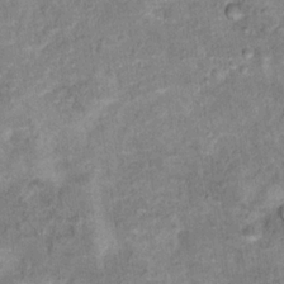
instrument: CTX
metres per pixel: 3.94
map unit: Hto
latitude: 14.9136
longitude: -38.4601
